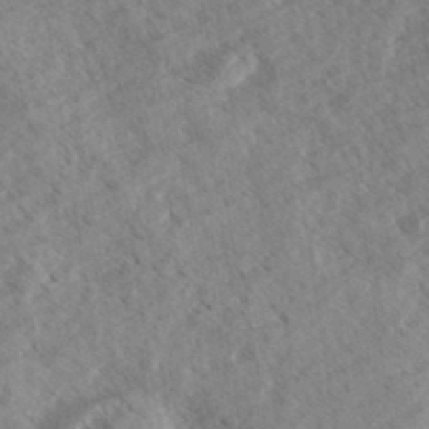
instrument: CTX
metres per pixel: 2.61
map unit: eHh
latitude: 36.7246
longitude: -138.8947
